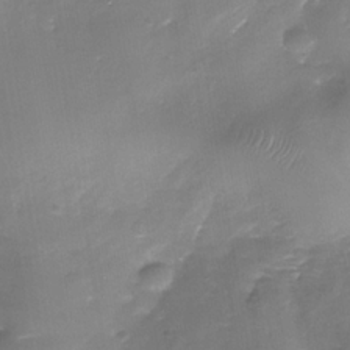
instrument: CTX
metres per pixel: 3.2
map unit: Nhe
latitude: -35.6155
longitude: -89.8584
